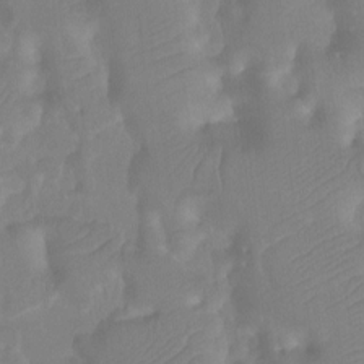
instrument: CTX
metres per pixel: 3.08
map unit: Ht
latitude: -9.7666
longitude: -34.4223
